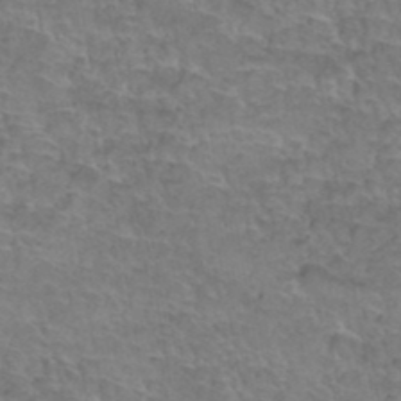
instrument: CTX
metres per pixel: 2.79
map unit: Hto
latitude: 37.0081
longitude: -42.2145
